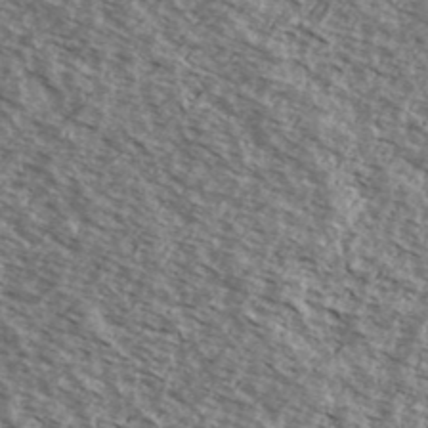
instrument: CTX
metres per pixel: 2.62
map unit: Ave
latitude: 38.6301
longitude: -109.8394
